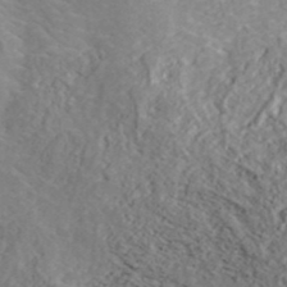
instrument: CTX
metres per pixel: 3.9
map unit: ANa
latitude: 40.2711
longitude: 22.8975
